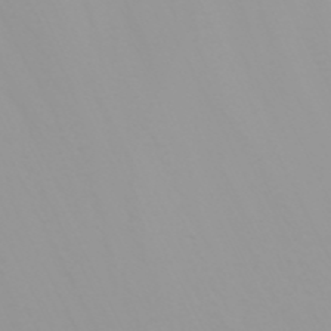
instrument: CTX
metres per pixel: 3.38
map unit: Nhu
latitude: -4.7652
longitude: -79.4427
